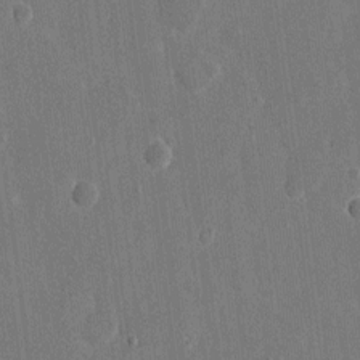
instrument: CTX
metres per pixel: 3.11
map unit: eHh
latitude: 8.1200
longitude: -68.2523
